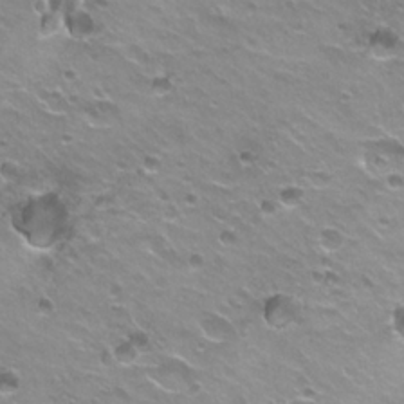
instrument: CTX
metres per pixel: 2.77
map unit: Hto
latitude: 22.3089
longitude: -32.4034
